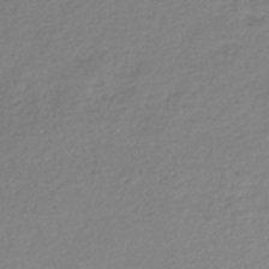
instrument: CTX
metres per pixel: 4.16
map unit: lHb
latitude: -45.2565
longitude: 59.1431
